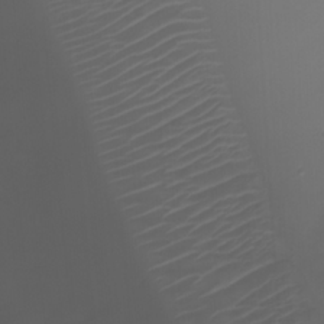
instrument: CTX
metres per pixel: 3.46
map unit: Ht
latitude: 1.0269
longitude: -21.8017
